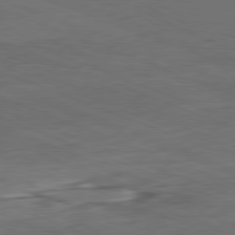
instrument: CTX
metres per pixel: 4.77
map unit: Hpe
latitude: -81.9367
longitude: 15.3321
